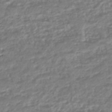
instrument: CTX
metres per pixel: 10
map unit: HNhu
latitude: -44.7274
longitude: 97.8423
